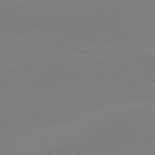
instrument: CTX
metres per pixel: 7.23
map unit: Ap
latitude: -76.5952
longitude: -92.2900
